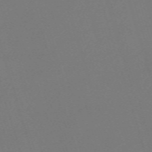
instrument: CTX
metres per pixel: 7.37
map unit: eHh
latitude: -62.6329
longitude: 51.0297
